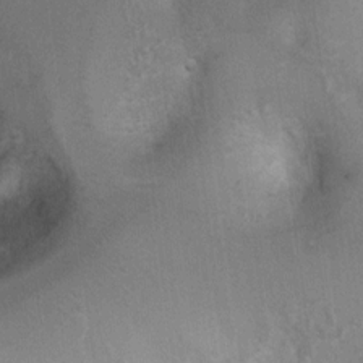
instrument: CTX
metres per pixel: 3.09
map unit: Ht
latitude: 4.1956
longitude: -28.4790
